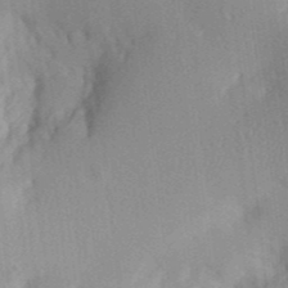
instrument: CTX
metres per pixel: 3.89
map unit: Aa
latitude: 32.8380
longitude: -142.1578
